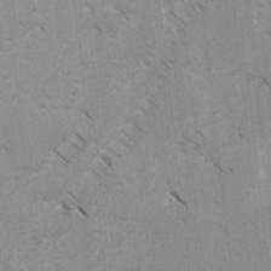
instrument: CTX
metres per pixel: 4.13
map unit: lAvf
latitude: -4.3306
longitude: -114.3845
